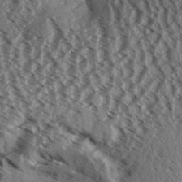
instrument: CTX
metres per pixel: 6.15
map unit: Aa
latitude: 32.8758
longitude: -137.7072
